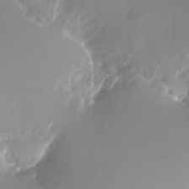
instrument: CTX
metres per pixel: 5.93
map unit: Nhu
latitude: -27.6343
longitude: -71.7261
